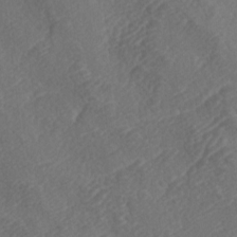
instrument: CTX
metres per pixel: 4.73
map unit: lAa
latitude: -4.0094
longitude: -123.5560
